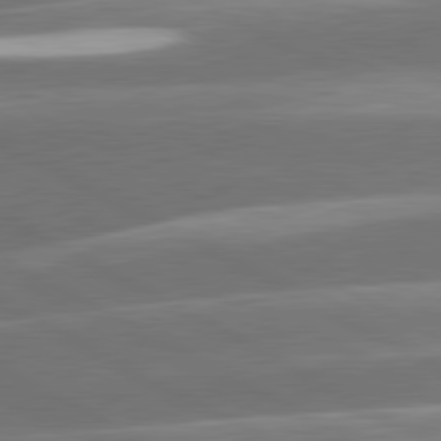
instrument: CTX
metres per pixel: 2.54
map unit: lApd
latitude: 81.0458
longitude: -146.9136
